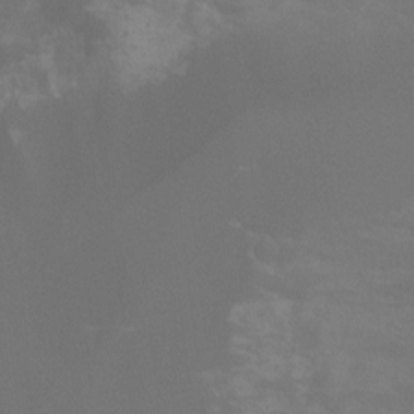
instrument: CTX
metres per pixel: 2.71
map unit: Hto
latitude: -7.6533
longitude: -51.8961
